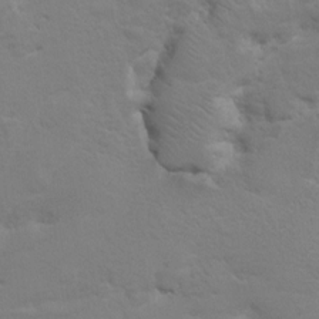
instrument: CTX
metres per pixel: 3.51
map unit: Hto
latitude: 8.5924
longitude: -31.0648
